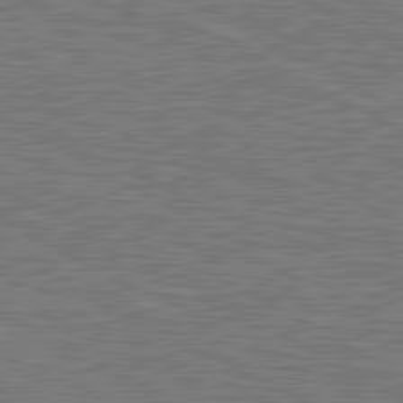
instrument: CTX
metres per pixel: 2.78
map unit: lApd
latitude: 81.0080
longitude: -171.1214
